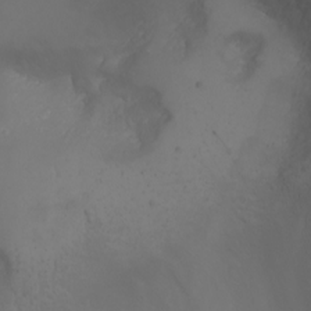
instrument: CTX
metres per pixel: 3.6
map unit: Nhu
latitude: -5.9178
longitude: -79.1970
